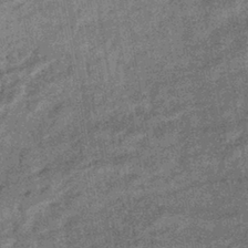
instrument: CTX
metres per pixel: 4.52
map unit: eHb
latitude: -39.1242
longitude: 79.4643
